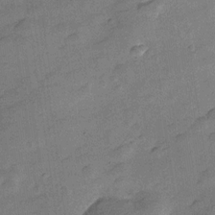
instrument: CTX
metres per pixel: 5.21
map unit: Hve
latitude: -27.7667
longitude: 92.5952
